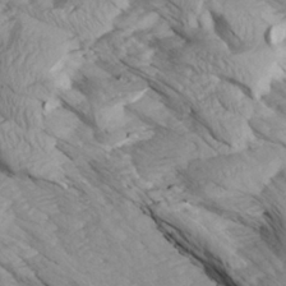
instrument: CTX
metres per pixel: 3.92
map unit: Aa
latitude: 27.1214
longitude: -133.7072
